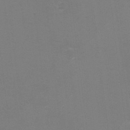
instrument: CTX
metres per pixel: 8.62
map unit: eHh
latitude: -5.4643
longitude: -78.8947
